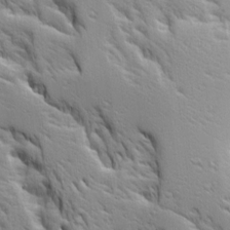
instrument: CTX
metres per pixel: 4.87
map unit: Ave
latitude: 14.4223
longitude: -131.2348
